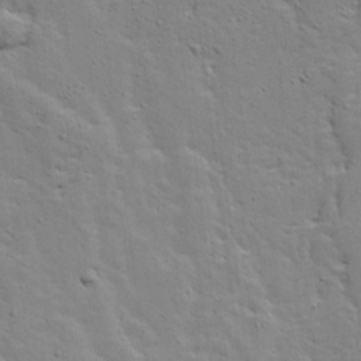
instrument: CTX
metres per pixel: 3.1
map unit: Ave
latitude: 13.2726
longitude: -134.1955
